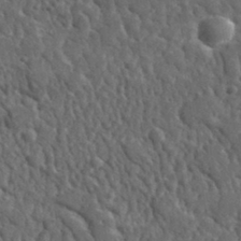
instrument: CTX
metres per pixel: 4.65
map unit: lHvf
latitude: 35.5182
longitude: -87.3293
